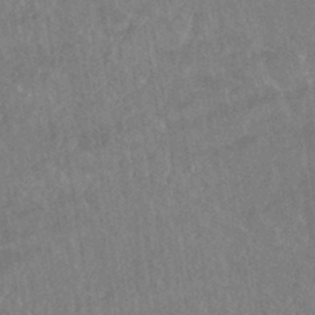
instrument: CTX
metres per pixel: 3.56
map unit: HNhu
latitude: -42.2739
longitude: 94.4629
